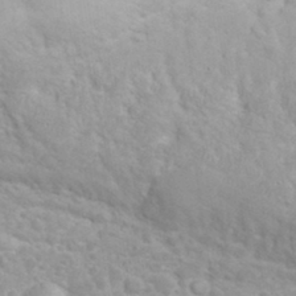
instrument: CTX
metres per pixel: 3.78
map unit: eHh
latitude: 32.1578
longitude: -61.1592
